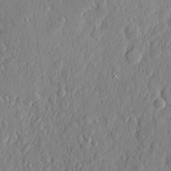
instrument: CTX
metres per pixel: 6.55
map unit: eHh
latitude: 6.4223
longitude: -73.6505
